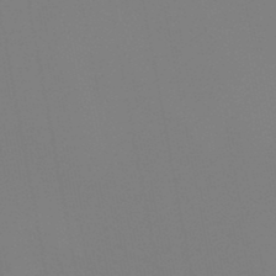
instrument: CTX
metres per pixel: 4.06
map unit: HNb
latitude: -46.0661
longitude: 55.7289
